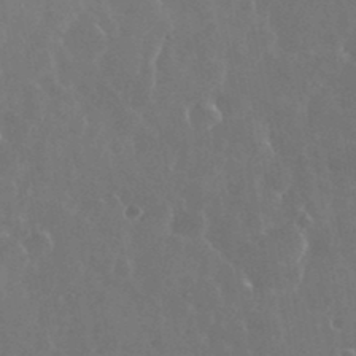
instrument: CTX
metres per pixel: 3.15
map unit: eHh
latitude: 35.7260
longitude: -58.9514
